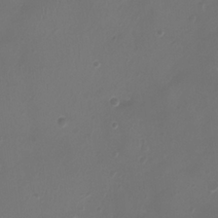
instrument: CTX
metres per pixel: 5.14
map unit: Ht
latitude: -2.6329
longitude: -19.4993
